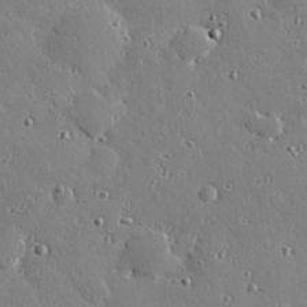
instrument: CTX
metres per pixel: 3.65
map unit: Hve
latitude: 26.8002
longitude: -92.5734
